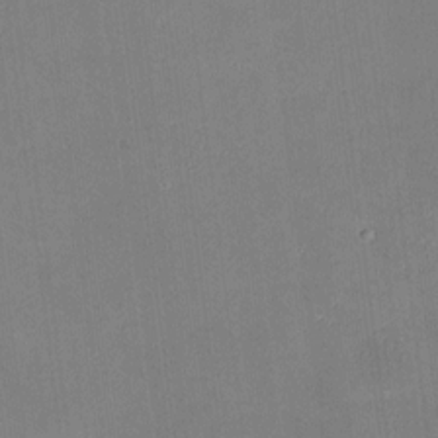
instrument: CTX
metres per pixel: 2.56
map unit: HNhu
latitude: 8.4790
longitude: 9.5966
